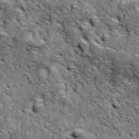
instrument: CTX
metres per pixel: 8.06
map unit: Ave
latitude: 18.8002
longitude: -134.5923
